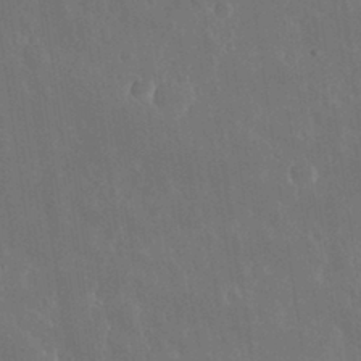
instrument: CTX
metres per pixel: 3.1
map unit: Nhu
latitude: 30.6302
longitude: -56.6301
